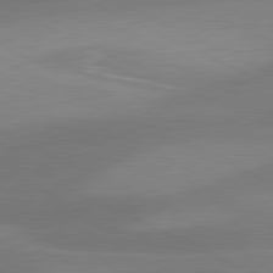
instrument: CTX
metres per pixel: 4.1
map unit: lApd
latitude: 81.1592
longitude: 126.3117
